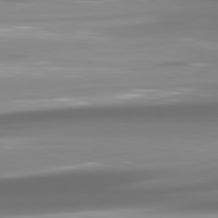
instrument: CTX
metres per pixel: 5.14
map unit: lApd
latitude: 80.8191
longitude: -146.2712
